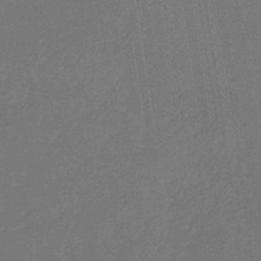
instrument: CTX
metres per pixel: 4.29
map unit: HNb
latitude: -35.6911
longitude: 54.8219
